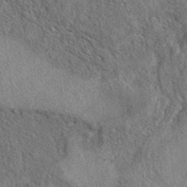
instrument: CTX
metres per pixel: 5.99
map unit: eAb
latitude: 38.1767
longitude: 112.2173
